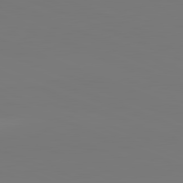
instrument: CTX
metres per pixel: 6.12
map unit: lApd
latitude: 82.2144
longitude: 147.2754
